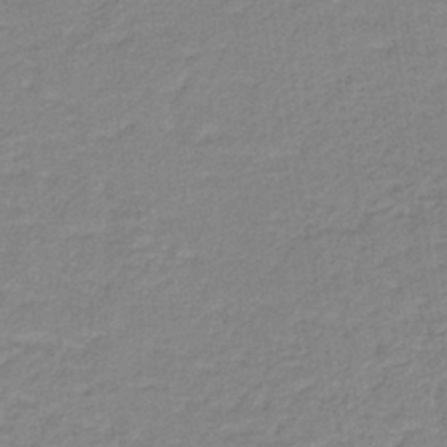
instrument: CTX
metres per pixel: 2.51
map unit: HNb
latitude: -40.1417
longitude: 51.1242
